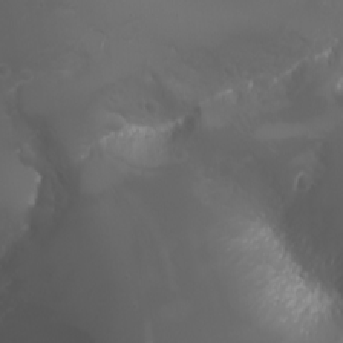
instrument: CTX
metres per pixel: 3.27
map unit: Htu
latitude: -5.3509
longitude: -88.1956
